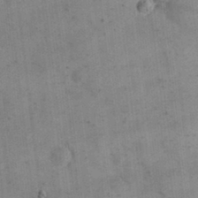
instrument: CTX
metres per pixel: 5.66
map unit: eHh
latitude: 24.2900
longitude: -65.1970
